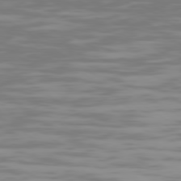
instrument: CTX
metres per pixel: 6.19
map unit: Ap
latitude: -79.6344
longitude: -103.1781
